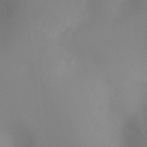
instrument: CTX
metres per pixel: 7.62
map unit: Ht
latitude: -8.3117
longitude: -27.8206
